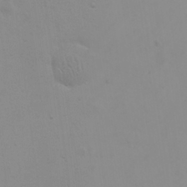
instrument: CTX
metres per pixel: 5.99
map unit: eHh
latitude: 23.8016
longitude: -65.3482
